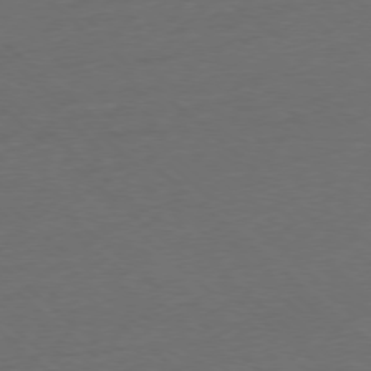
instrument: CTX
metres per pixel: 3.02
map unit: Ap
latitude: -77.8989
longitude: -69.7072
